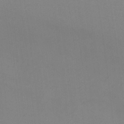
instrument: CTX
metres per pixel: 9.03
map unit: eHh
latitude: -7.3131
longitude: -77.6127
